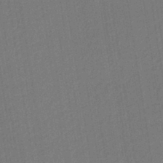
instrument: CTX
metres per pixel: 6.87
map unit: lHb
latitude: -43.4832
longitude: 68.5951
